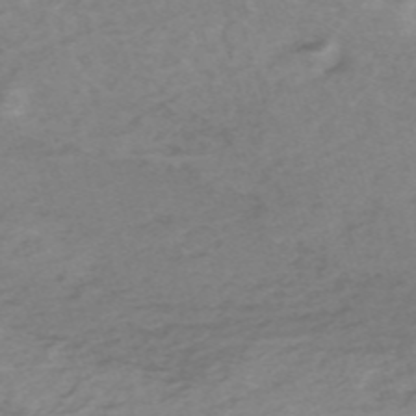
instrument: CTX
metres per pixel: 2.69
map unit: HNb
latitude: -54.2551
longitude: -42.9136
